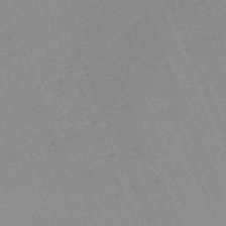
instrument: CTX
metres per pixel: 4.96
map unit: Nhu
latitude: -66.6707
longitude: 38.9353
